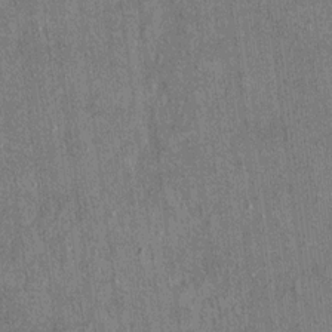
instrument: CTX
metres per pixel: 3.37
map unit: Ht
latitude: 8.4412
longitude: -37.2726
